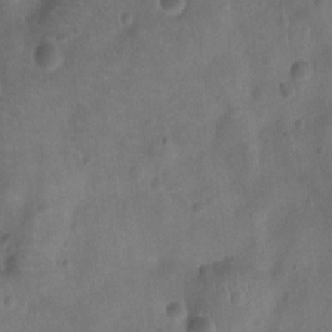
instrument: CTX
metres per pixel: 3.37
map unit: Ht
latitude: -10.7463
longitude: -22.5168
